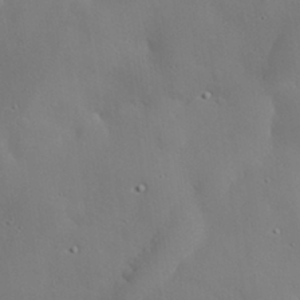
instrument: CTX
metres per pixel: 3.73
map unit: eHh
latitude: 30.0822
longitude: -82.5545
